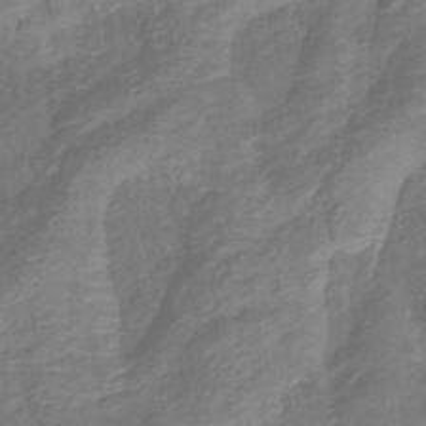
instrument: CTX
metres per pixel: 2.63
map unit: lHb
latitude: -40.8030
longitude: 78.6140
